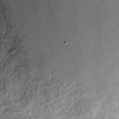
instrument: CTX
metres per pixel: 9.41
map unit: eHh
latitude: -3.7288
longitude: -82.1955
